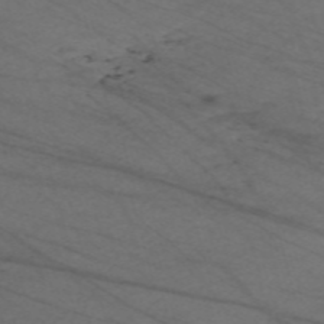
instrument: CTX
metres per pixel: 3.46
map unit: Nve
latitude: -59.5210
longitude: 61.4454
